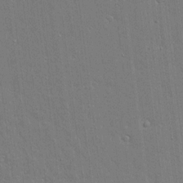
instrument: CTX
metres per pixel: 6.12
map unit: lAvf
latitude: 15.8017
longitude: -128.2522
